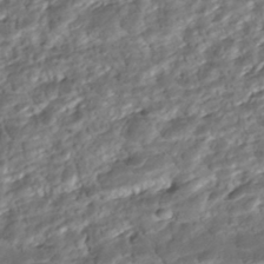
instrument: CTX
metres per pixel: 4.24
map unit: ANa
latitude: -42.0472
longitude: 109.1809
